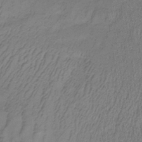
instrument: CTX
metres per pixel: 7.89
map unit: lHb
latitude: -35.2187
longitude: 70.6708
